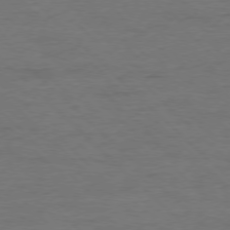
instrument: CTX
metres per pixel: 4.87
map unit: Ap
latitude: -77.6155
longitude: -88.6869
